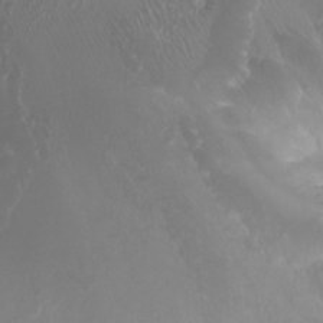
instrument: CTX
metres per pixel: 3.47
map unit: Ht
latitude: -1.2754
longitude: -18.6868
